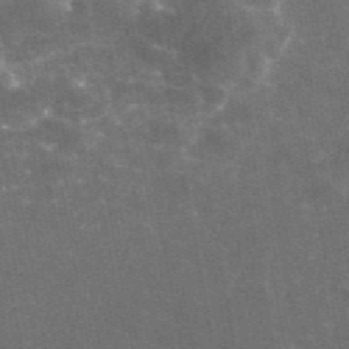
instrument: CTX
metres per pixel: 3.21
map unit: eAb
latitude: 46.2334
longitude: 119.8233
